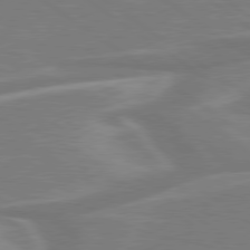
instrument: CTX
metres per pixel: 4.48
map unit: Hpe
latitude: 78.9325
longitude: -127.5938
